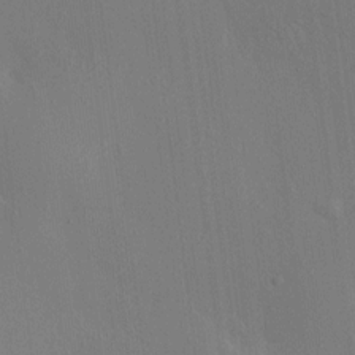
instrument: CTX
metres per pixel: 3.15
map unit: HNhu
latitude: 7.9717
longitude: 15.0676
